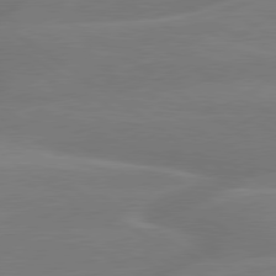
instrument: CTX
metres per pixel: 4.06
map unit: lApd
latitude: 79.6127
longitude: -142.1578
